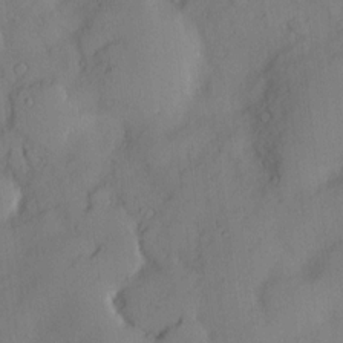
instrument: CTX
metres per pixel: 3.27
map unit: Hve
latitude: -8.9919
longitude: 176.1417
